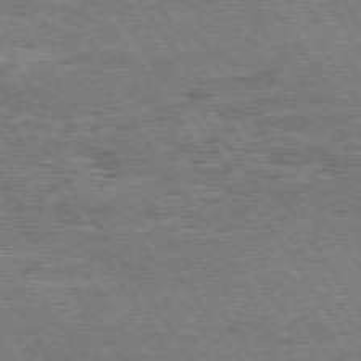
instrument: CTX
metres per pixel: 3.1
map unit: Hpe
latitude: 74.4034
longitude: -150.8569
